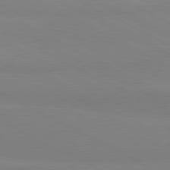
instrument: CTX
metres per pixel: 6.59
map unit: lApd
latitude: 80.7624
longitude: 179.4265
